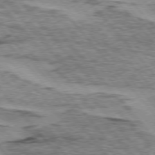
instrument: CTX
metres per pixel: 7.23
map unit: lApd
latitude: 74.8002
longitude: -77.6694
